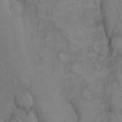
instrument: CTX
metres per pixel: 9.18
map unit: Hto
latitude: 15.4616
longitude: -61.9150
